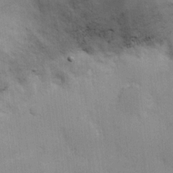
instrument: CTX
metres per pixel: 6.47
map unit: Hve
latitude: 18.4601
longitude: 151.2754
